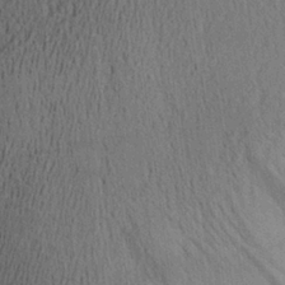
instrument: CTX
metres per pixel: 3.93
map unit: Aa
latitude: 26.2523
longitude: -134.9891
